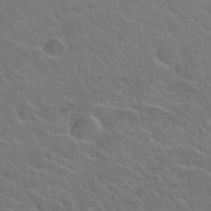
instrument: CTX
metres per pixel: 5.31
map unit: Hto
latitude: 32.4412
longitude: -50.8569
